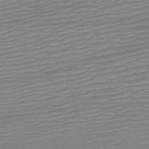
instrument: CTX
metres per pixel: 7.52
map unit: HNb
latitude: -54.0661
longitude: -44.2333
